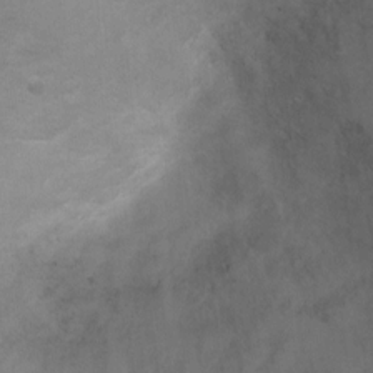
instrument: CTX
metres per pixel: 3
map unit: Ht
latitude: 1.8961
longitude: -25.9150
